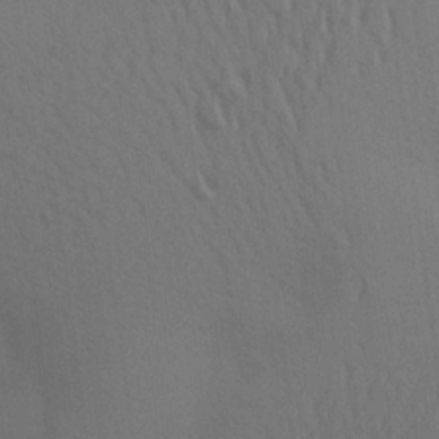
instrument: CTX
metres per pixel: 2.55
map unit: Aa
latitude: 23.7638
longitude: -145.2537
